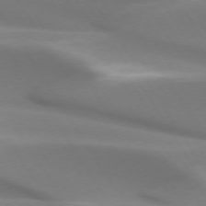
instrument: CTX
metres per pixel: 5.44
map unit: lApd
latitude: 73.6694
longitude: -50.5545
